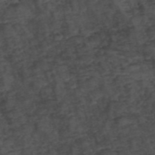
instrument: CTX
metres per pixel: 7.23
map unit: ANa
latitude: 39.6694
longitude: 18.9353
